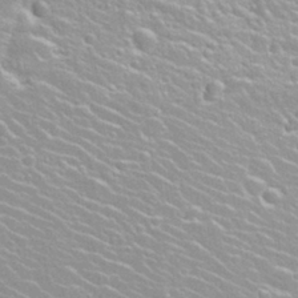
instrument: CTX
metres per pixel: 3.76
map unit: Nhu
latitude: 28.3656
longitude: -51.6882
